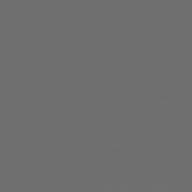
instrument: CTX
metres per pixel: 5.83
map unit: Hpe
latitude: 76.2144
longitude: -127.9150
